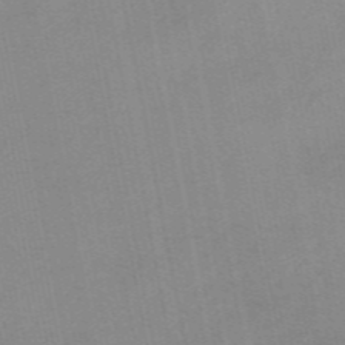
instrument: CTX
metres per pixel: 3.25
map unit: eAb
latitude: 48.5546
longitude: 103.7667
